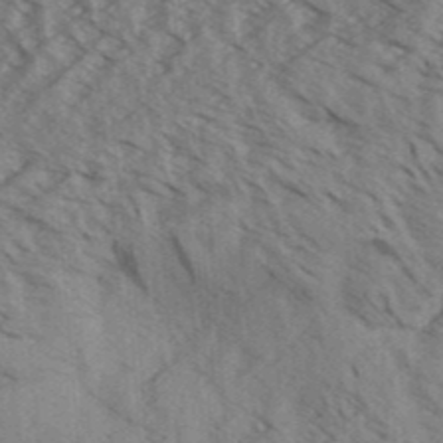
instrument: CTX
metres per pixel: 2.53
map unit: Aa
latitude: 32.1200
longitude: -138.8569
